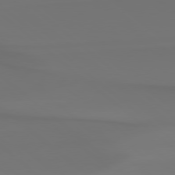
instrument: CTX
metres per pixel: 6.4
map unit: Hpe
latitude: 78.1578
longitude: -133.7828
